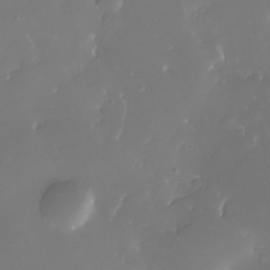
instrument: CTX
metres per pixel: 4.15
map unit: Nhe
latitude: -33.0298
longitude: -116.5357
